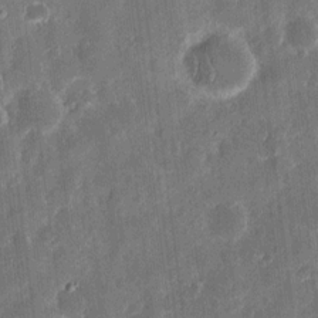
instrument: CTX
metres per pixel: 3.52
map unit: eHh
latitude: 11.7072
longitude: -72.7813
